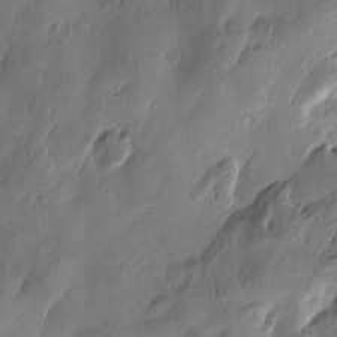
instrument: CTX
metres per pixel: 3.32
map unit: Htu
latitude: -3.1620
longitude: -177.4426
